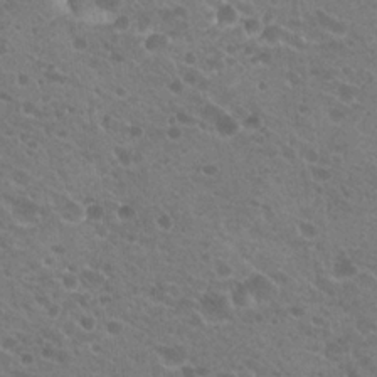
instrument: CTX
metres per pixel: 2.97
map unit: Hto
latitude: 20.3656
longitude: -34.2333
